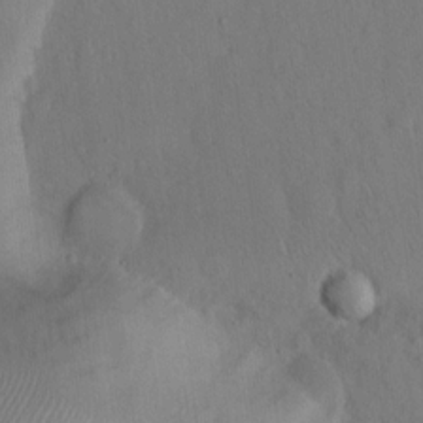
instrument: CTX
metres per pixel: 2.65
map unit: Hto
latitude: 12.9325
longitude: -56.5923
